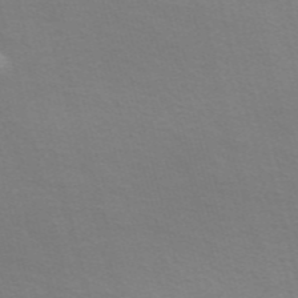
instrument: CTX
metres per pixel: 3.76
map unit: Nve
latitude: -57.1053
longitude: 63.8611
